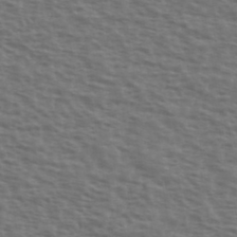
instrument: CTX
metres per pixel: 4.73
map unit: Ave
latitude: 38.9136
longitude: -111.5182
